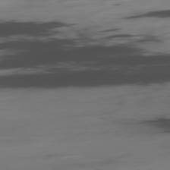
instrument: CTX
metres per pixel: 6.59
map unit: Hpe
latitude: -78.5573
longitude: -20.1956
